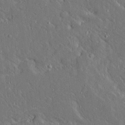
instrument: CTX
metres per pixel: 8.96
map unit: Ave
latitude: 14.9892
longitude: -139.5749
